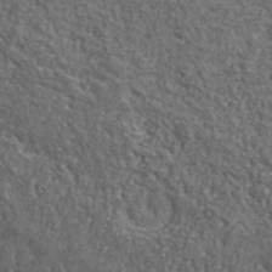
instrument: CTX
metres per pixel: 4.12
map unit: eHh
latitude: 42.1956
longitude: -90.9136
